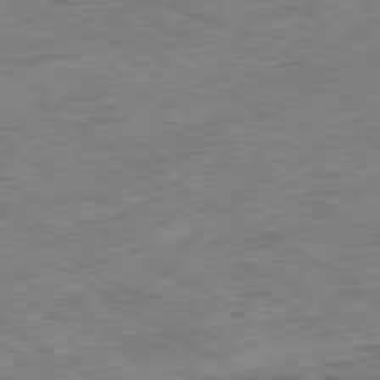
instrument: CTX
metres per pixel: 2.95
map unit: Ap
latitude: -80.3118
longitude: -84.4790
